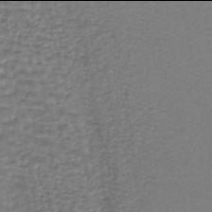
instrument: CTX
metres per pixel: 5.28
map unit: HNhu
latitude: -46.0094
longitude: 96.2740
